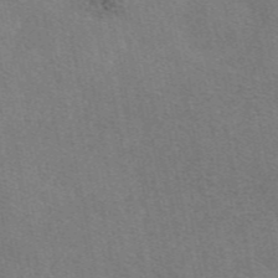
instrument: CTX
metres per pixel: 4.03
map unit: eAb
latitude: 47.3293
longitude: 114.2361
